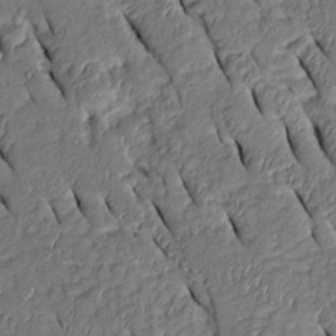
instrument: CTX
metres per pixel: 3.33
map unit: Htu
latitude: 0.7624
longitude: 149.3699
